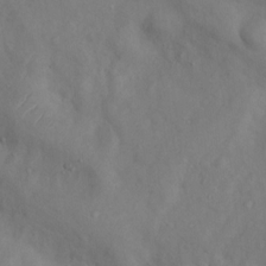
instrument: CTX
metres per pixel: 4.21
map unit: Nhu
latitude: 10.2145
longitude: -26.0444
